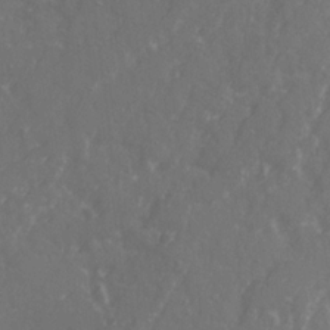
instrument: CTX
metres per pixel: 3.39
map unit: Ave
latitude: 21.2348
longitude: -131.8584
